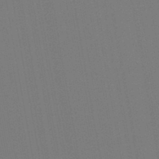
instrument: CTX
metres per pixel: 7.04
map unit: lHb
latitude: -46.7085
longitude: 73.1809
